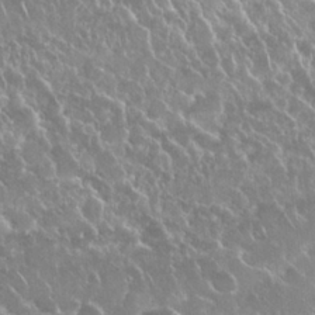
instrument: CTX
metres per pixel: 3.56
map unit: Nhu
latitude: 24.6112
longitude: -61.0269
